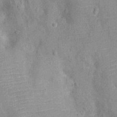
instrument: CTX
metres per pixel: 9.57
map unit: Ht
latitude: -12.2173
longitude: -23.8583
